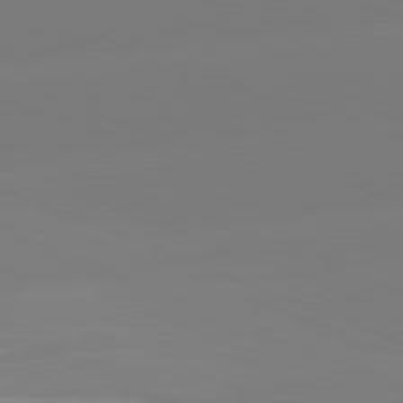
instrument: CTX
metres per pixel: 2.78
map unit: lApd
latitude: 81.8583
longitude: -159.6694
